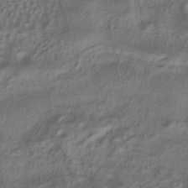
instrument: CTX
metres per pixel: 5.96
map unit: ANa
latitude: -37.6532
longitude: 94.8974
